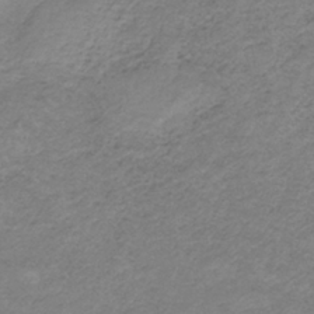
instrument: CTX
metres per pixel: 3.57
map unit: HNb
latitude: -34.8408
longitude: 56.3495
